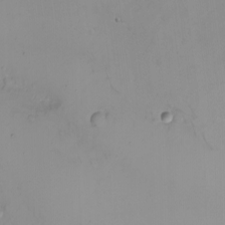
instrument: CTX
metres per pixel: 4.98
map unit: eHh
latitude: -9.8233
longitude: -66.8569
